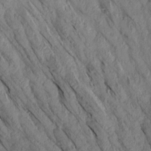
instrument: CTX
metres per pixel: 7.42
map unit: Aa
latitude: 16.9136
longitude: -146.8191
